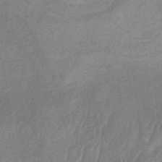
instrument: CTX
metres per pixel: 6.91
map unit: lHb
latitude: -34.0472
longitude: 69.1809
